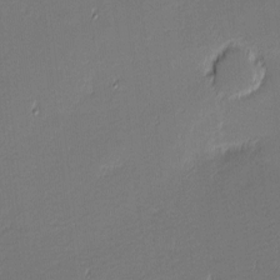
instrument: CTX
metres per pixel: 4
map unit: eHh
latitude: -3.3131
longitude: -83.2348
